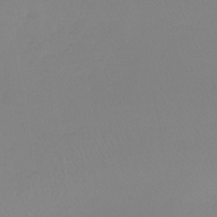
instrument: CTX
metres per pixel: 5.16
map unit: lHb
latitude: -44.8975
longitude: 72.1417
